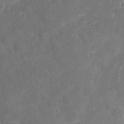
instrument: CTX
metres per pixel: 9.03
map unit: eHh
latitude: 4.8947
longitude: -70.1011
